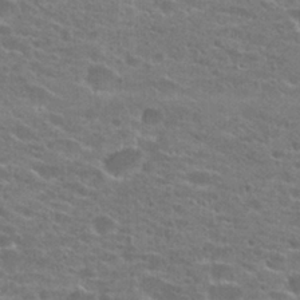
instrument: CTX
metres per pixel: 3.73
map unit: Hto
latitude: 22.7813
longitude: -43.7828
